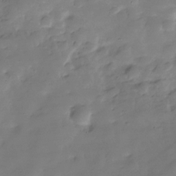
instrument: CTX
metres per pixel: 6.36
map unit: Hve
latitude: -30.2739
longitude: 91.1809
